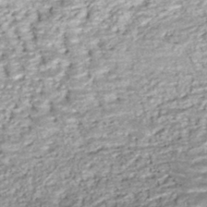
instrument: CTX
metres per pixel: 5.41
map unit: HNhu
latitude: -45.8611
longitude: 105.7099
